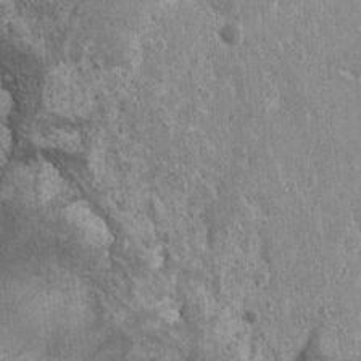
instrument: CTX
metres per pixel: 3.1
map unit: Ht
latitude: 3.1025
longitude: -19.1592
